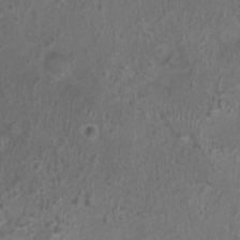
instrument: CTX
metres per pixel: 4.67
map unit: Nhu
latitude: 1.1025
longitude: -15.8962
